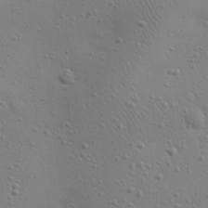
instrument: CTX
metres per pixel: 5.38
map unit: eHh
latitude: 24.6868
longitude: -69.8583
